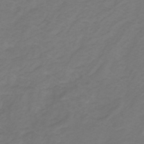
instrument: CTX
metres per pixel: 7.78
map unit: lHb
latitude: -30.9352
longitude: 65.3132
